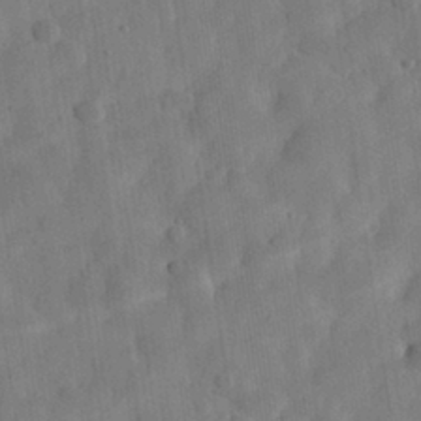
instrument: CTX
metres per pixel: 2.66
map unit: eHh
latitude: 30.2901
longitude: -73.8962
